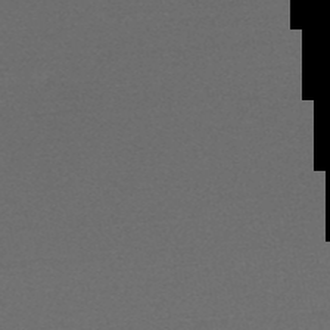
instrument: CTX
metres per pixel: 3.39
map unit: HNb
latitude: -48.6519
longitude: -41.4237
